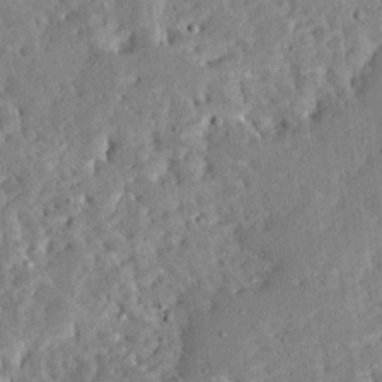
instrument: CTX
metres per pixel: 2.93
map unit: Ave
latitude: 12.7813
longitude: -137.6883
